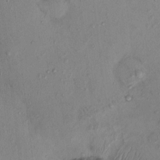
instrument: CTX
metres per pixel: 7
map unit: eHh
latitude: 0.1200
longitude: 16.6897
